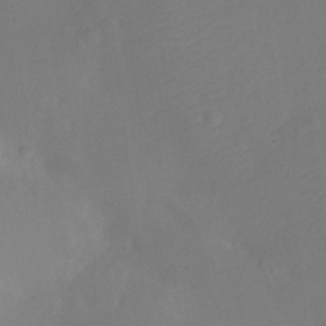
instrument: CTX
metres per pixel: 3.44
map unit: Ht
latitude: -11.9367
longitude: -23.5182
